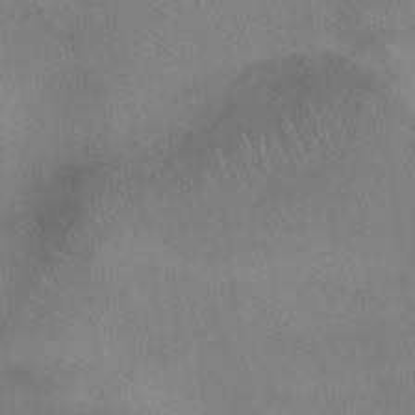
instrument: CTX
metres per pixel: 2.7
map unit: Ht
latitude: -3.6154
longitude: -17.2159
